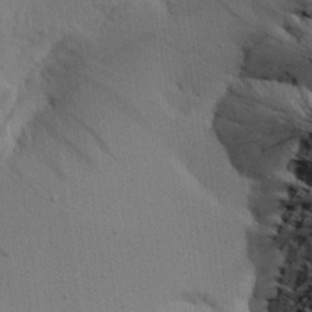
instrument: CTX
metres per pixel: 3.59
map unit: Aa
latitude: 21.8773
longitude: -144.6112
